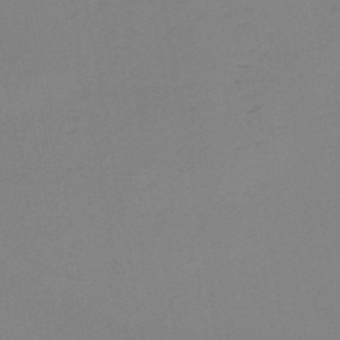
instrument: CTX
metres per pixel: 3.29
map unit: HNb
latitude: -51.0675
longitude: -53.0270
